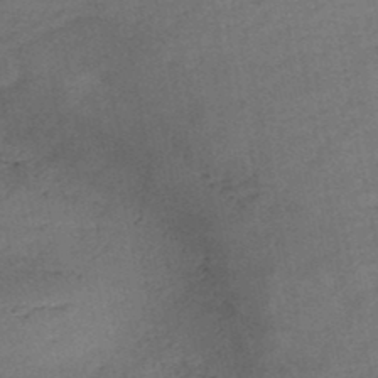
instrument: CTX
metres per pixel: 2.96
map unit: HNb
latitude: -47.0297
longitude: -36.1011
